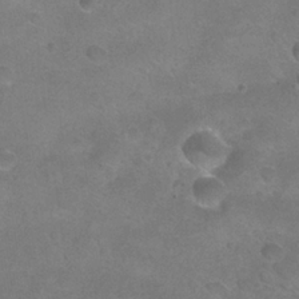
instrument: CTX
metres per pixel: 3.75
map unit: Nhu
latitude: 24.5167
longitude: -53.3293
